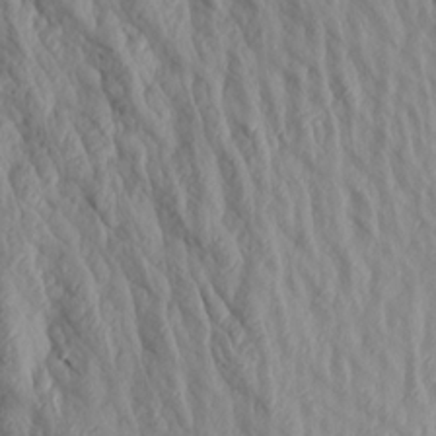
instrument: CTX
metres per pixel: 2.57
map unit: Aa
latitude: 17.8017
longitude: -146.2712
